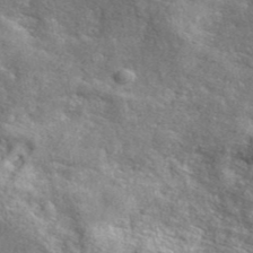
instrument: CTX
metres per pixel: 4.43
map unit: ANa
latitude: 42.8947
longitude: -87.5938
